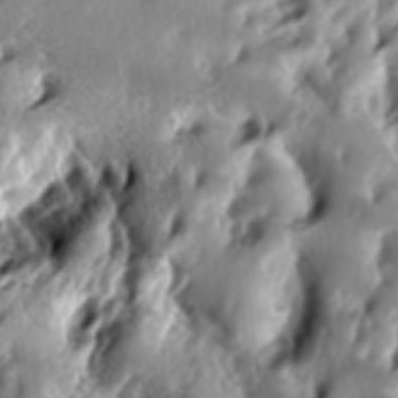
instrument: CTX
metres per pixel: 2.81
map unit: lAa
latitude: -6.5196
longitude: -124.2145
